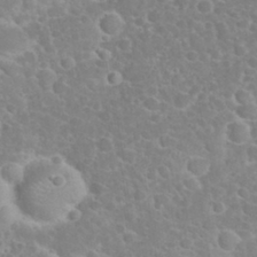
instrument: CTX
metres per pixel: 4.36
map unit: eHh
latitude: 32.2900
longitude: -61.0836
